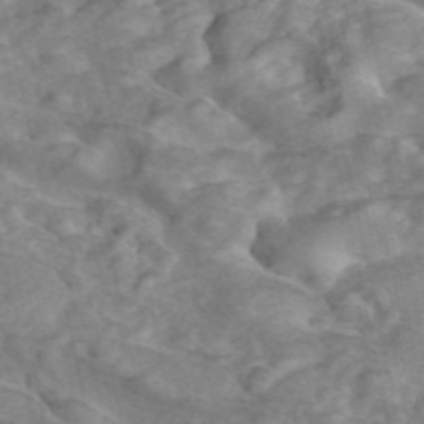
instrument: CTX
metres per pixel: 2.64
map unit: ANa
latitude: 46.1011
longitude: 25.0108
